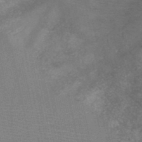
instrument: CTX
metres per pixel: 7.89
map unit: HNb
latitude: -48.5196
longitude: -40.8569
